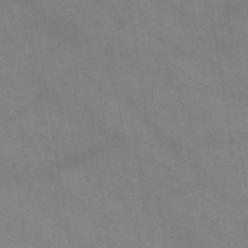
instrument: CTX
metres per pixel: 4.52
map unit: HNb
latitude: -46.2361
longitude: -37.1403
